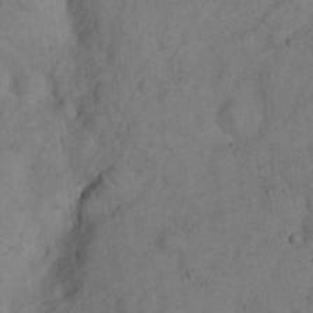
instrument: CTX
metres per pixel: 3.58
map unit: eHh
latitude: 19.3859
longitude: -61.8205
